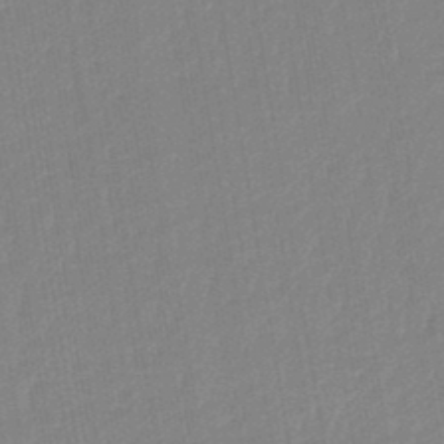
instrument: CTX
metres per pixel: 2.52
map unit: lHb
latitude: -44.1228
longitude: 64.6519
